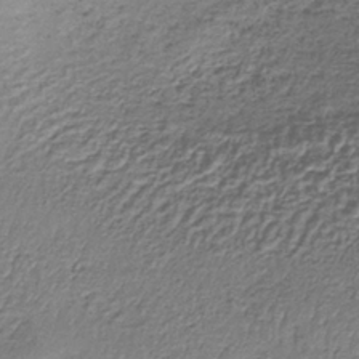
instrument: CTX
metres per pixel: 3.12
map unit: lHb
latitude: -36.1794
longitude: 60.9164
